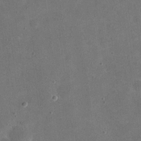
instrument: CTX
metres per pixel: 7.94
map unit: eHh
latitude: 20.1200
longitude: -65.4048
